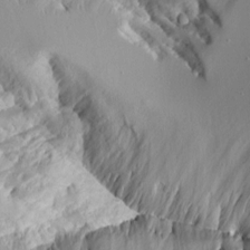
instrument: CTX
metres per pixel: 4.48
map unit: Aa
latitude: 10.4790
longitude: -126.4412
